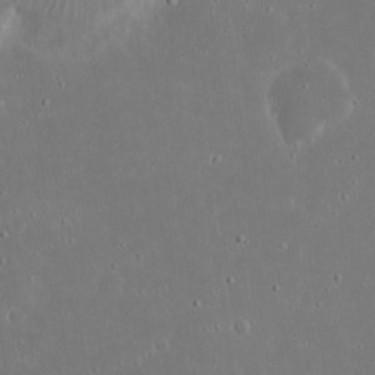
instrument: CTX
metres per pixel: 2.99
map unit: eHh
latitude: 19.4804
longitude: -72.4790
